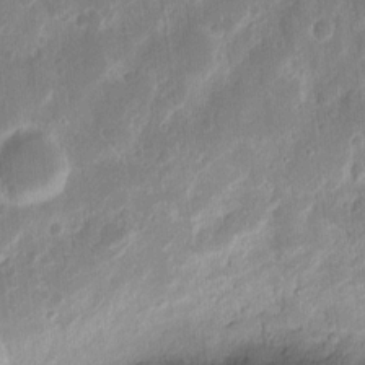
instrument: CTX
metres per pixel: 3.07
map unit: eHh
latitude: 12.9325
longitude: -72.8947
